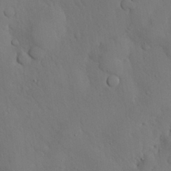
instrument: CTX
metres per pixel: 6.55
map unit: Nhu
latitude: 27.1592
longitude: -72.5924
